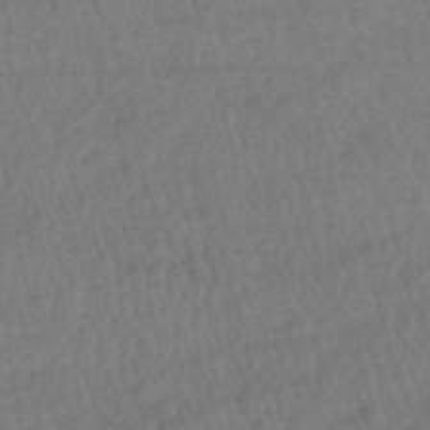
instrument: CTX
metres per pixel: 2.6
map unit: HNhu
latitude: -48.5763
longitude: 102.3306
